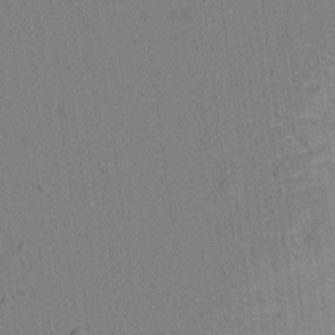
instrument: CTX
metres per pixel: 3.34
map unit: Aa
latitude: 20.7058
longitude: -140.8380
